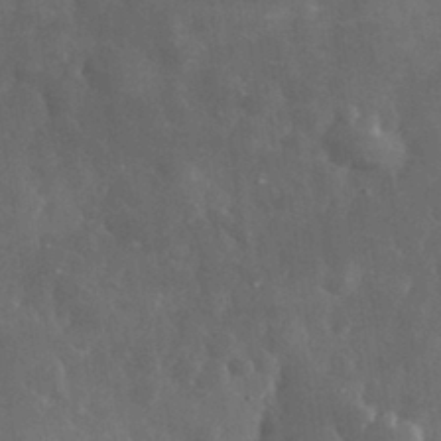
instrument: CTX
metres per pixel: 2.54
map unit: eHh
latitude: 31.4805
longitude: -72.4223
